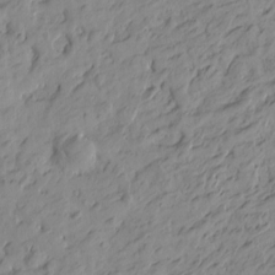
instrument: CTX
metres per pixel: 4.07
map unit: Htu
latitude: -1.2565
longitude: -174.8947
